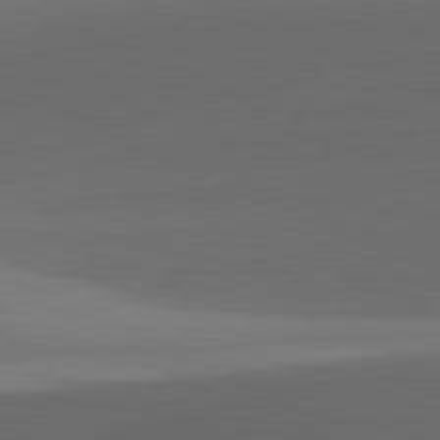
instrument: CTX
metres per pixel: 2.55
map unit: lApd
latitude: 81.7827
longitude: 132.6330
